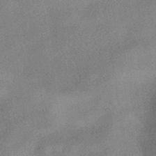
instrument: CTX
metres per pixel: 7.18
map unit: HNhu
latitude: -40.5007
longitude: 98.1984
